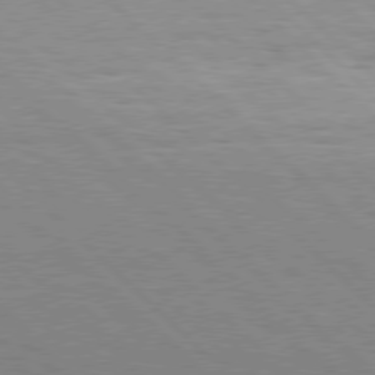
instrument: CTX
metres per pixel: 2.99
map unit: Hpe
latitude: 77.2915
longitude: -127.4616
